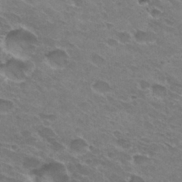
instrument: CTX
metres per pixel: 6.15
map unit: Hto
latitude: 31.0837
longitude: -44.4979
